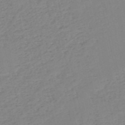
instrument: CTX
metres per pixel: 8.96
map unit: HNb
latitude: -53.0297
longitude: -39.3859
